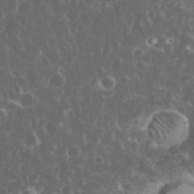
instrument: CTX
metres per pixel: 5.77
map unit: eHh
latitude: 33.8205
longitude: -61.9339
